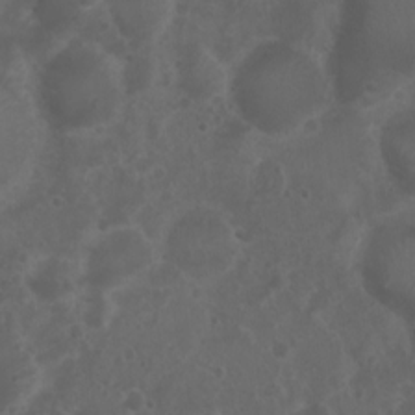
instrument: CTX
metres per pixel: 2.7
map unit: Nhu
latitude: 3.2726
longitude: -14.8380
